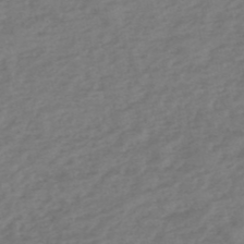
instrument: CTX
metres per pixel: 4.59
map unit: eHh
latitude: -51.5399
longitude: -24.8757
